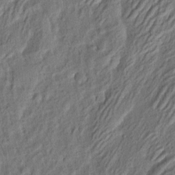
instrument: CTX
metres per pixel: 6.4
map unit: eHh
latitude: 4.5735
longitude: -77.3481
